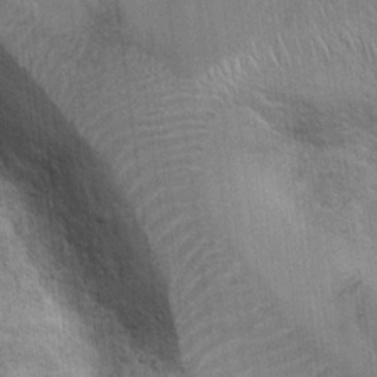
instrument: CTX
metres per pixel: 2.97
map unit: Hto
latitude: 18.6679
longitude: -52.0822
